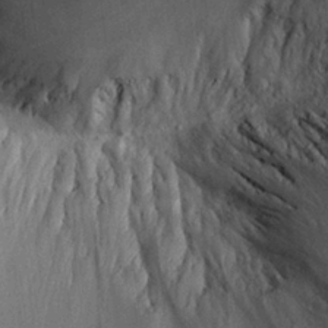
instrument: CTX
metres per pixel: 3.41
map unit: Aa
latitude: 25.4615
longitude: -134.7057
